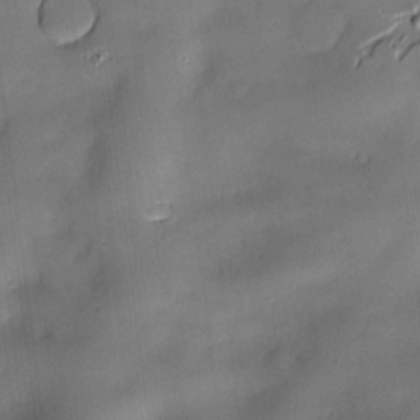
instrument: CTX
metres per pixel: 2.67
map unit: Hve
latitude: -10.0283
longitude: 175.8422
